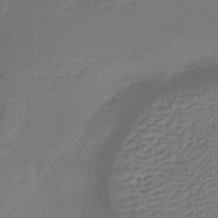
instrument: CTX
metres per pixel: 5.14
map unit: lHb
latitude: -34.4251
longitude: 61.0864
